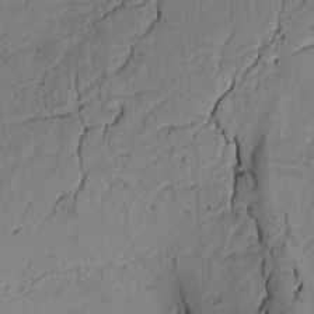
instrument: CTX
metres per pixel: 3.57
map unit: Htu
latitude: -3.0675
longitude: 167.5021
